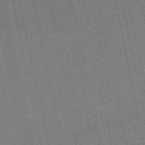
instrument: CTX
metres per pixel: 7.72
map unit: lHb
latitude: -49.1054
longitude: 74.0661
